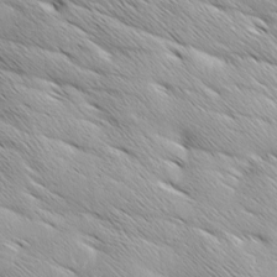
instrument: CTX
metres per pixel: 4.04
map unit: Ave
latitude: 1.5182
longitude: -114.3089
